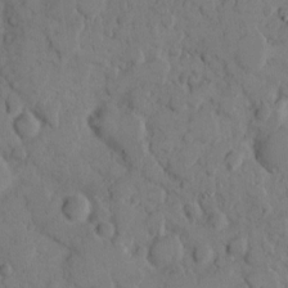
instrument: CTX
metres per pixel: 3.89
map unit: eHh
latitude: 9.7450
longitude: -64.8191
